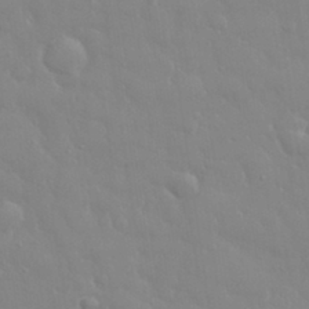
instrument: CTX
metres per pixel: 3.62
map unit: eHh
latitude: 32.8569
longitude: -60.3278
